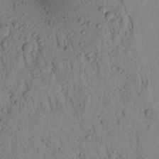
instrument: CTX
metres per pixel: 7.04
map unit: Aa
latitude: 19.8394
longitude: -148.9514
